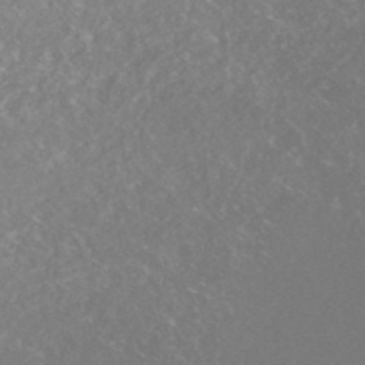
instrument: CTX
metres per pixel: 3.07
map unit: HNhu
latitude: -46.3495
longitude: 98.6707
